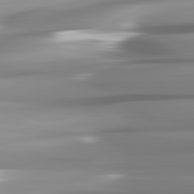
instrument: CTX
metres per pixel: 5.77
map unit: lApd
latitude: 82.2900
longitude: -143.1781
